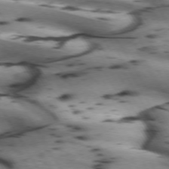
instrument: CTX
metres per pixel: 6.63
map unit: lApd
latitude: 72.2901
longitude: -52.4223
